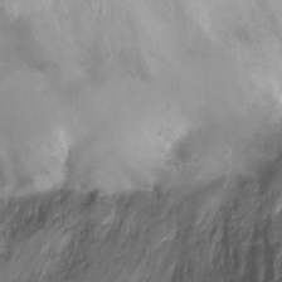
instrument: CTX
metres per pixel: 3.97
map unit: Hto
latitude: -12.1606
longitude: -39.8016
